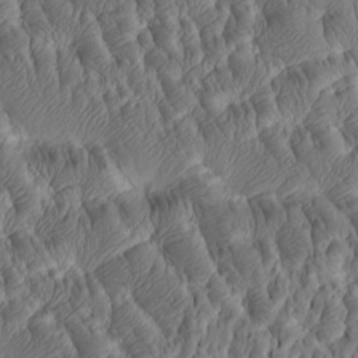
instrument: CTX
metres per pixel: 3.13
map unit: Htu
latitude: -5.9178
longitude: 177.9367
